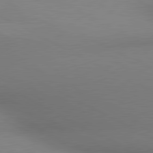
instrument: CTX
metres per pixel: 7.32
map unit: lApd
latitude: 80.6113
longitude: 134.7652
